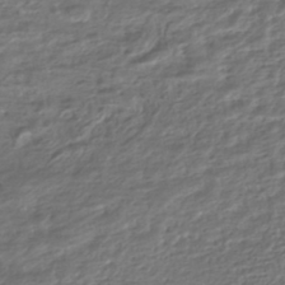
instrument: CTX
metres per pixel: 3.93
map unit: HNhu
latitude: -45.0109
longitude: 101.1431
